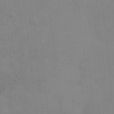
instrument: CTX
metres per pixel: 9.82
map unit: HNhu
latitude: 2.8569
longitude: 9.1431
